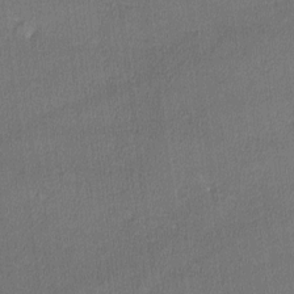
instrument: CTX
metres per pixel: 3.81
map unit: lHvf
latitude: -11.6911
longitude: -99.4615
